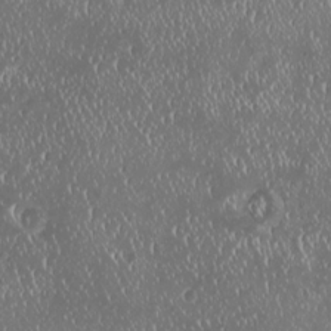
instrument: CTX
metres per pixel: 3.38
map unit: HNhu
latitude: -2.2361
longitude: 11.0675
